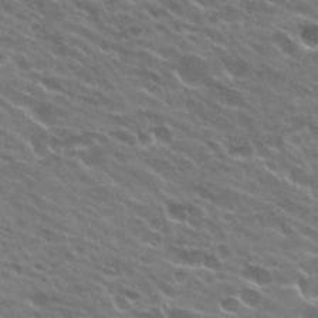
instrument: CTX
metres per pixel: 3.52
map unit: Hto
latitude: 24.7246
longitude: -37.5371
